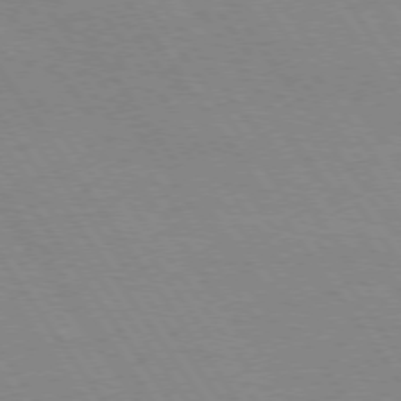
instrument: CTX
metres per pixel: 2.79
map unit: Hpe
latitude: 74.1200
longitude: -140.8002
